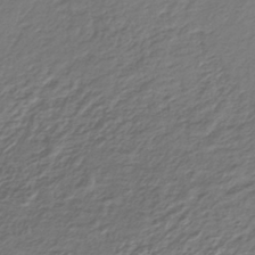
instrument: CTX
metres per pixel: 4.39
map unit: lHb
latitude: -39.4832
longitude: 71.7667
